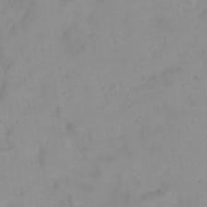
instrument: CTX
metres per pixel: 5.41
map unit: eHh
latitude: 22.7246
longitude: -62.6869
